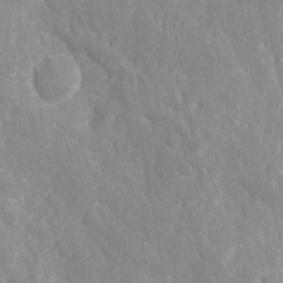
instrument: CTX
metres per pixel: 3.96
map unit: Ave
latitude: -11.0675
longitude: -120.0822
